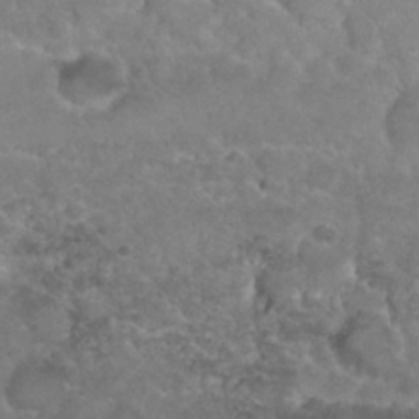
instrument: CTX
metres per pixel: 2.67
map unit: Nhu
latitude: 29.6883
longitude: -53.9528
